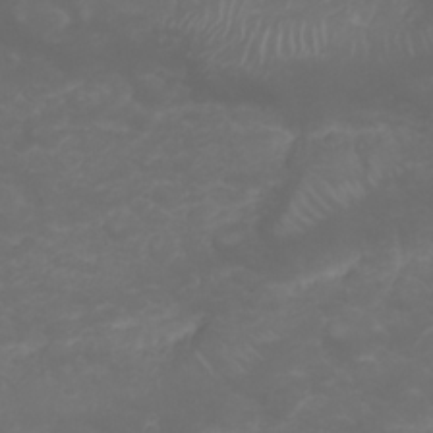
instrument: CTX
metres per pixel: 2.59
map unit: Nhu
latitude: 23.6694
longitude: -60.8191
